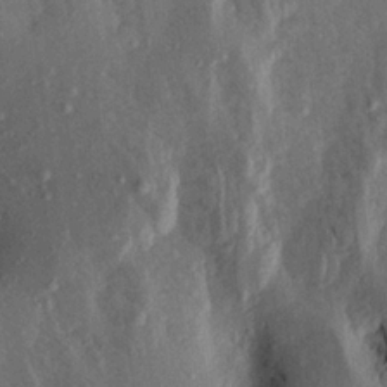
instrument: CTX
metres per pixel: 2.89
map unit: Aa
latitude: 20.3468
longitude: -143.3671
